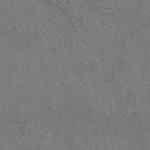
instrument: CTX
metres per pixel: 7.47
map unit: eAb
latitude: 50.8191
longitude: 110.4440
